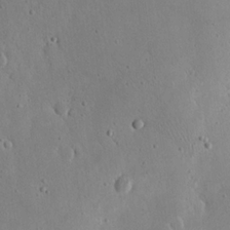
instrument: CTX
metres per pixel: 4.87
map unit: eHh
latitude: 21.3293
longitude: -68.9703
